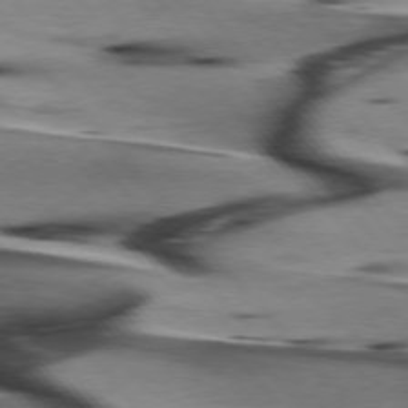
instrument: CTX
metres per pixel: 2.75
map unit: lApd
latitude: 76.1389
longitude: -64.4979
